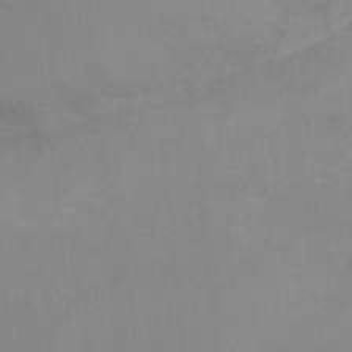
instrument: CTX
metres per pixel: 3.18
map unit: Ht
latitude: -10.4062
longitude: -45.7827
